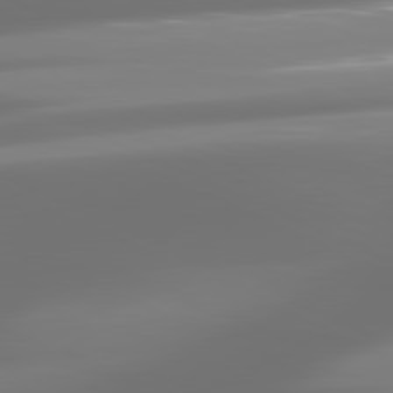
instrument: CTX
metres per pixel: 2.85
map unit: lApd
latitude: 81.5749
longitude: -136.9325
